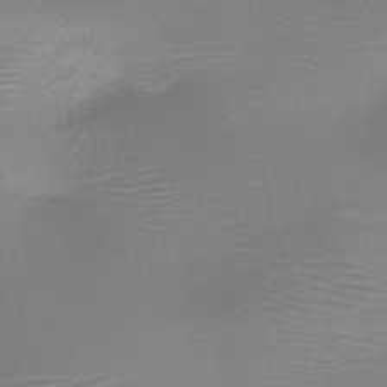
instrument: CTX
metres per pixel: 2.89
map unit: HNb
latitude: -46.1605
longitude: -41.9150
